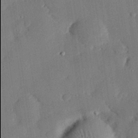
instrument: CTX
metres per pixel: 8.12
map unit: eHh
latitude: 29.2915
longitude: -81.9906
